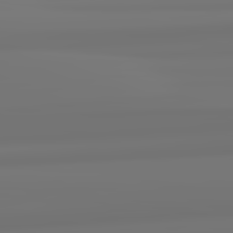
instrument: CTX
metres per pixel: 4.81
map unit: lApd
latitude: 82.5167
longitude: 171.5588
